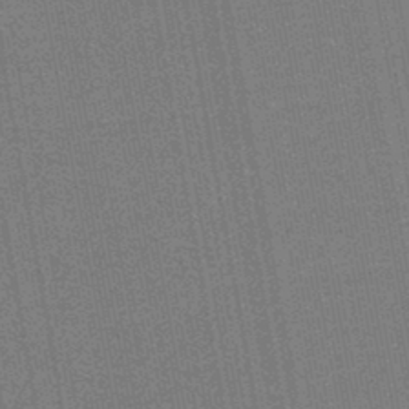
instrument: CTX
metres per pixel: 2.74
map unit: HNb
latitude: -45.1053
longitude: 53.9367
